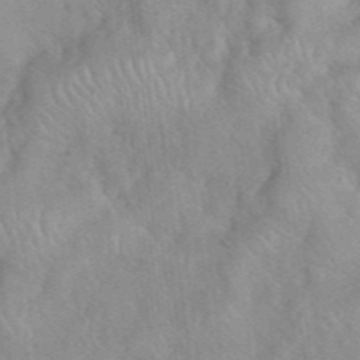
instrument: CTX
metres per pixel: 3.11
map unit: eHh
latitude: 40.1199
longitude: -56.4412
